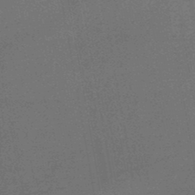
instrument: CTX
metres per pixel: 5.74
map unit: HNb
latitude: -47.2187
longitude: -39.9906
